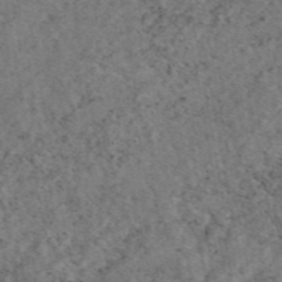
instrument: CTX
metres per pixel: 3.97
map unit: eAb
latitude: 46.3845
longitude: 113.5966
